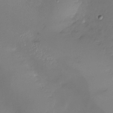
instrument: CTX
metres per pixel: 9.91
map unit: Nhu
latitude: -27.9745
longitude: -58.6680
